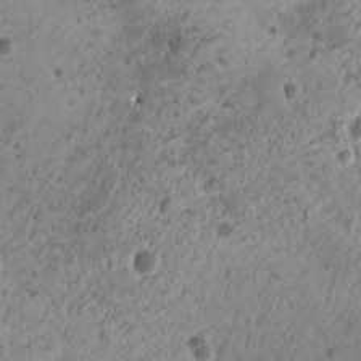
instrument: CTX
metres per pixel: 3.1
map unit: HNhu
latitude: -1.4644
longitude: 1.6155
